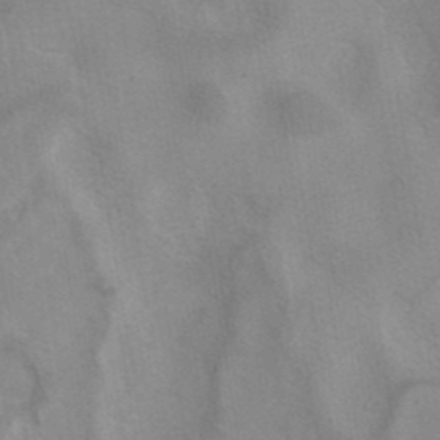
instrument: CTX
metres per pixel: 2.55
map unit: eAb
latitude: 40.9891
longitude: 106.6330
